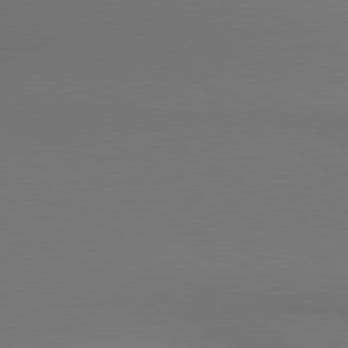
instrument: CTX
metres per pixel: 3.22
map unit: lApd
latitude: 80.7057
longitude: 152.7652
